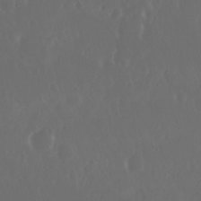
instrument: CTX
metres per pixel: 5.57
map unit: Nhu
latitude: 29.4237
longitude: -57.6127
